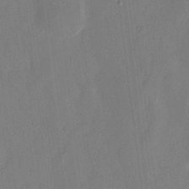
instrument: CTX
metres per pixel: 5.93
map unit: eHh
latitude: 7.3482
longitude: -68.6113
